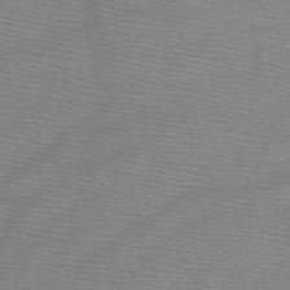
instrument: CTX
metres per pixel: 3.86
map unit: HNb
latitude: -48.8219
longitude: -41.9906
